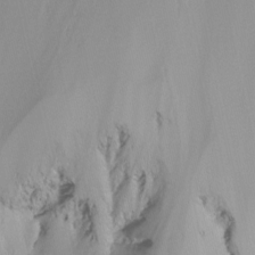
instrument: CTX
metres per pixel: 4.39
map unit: Ht
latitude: -15.5777
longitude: -52.8002
